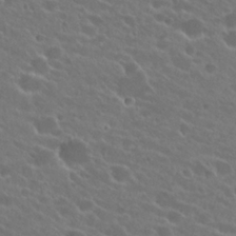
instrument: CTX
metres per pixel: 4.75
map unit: Hto
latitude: 24.1766
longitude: -38.1578
